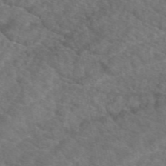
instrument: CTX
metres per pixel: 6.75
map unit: eAb
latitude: 49.3482
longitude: 111.1053
